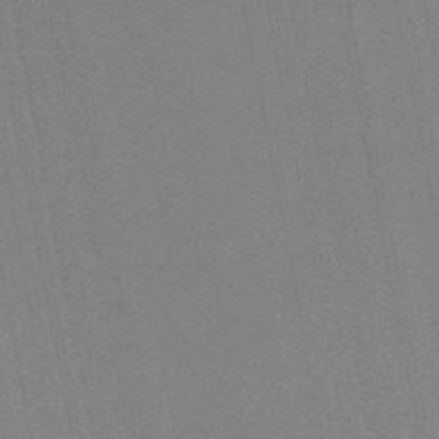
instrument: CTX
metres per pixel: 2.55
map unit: lHb
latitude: -47.0675
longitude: 77.9556
